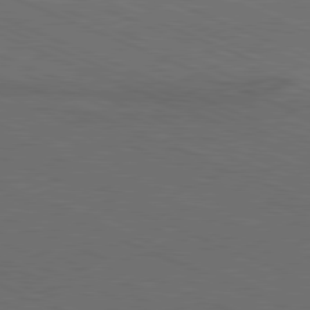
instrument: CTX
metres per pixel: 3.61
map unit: Hpe
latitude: -82.0472
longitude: 19.6533
